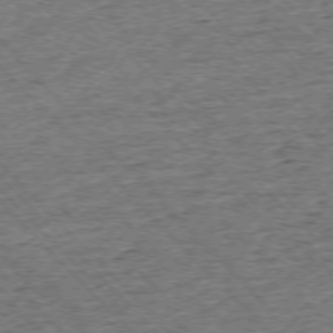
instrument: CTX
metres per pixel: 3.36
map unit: Ap
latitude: -75.7478
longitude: -91.8961
